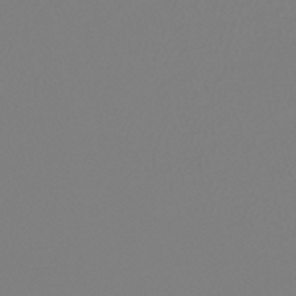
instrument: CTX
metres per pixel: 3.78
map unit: lHb
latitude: -44.8219
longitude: 55.5399
